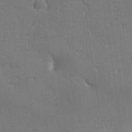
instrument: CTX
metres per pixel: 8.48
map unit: Aa
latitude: 33.4237
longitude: -144.5923
